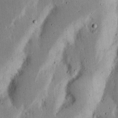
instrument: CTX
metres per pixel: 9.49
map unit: Nhu
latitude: 18.1955
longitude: -74.8191
